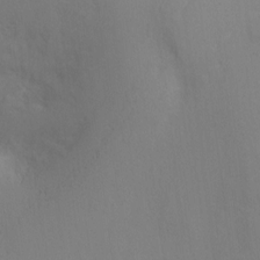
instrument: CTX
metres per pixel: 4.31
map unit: Ht
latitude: -9.5399
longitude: -31.1592
